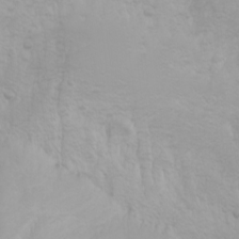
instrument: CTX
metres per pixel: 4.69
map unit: Htu
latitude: -0.0661
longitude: -76.6112
